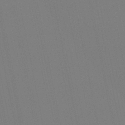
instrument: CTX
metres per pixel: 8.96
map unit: HNb
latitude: -45.7289
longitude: 55.9178
